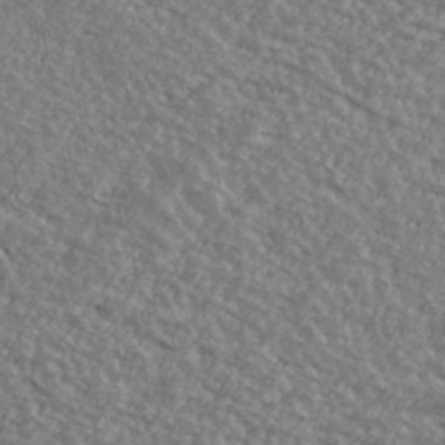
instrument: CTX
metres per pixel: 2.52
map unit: Ave
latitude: 39.9150
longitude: -111.0837
